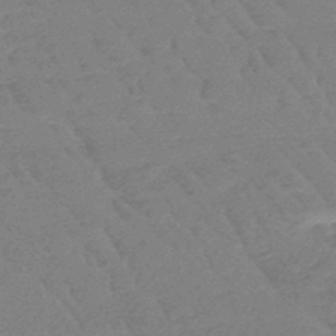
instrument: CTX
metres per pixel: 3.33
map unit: HNb
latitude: -49.5210
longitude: -52.7813
